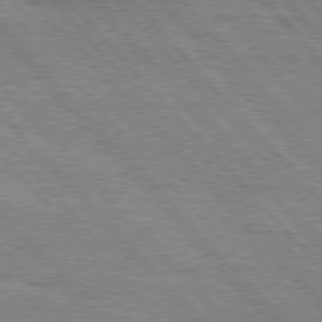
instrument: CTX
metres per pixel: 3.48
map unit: Hpe
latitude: 76.2900
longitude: -151.0269
